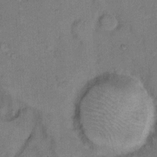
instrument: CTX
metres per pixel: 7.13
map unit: Hto
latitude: 8.7435
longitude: -61.7260
